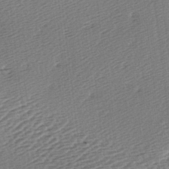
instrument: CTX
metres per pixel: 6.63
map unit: lAa
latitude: -3.2564
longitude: -126.4223
